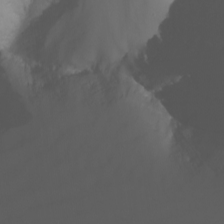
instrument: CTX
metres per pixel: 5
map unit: Nhu
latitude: -8.3117
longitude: -82.2711
